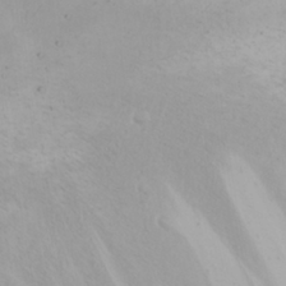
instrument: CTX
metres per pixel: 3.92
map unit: eHh
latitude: 22.9703
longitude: -62.3279
